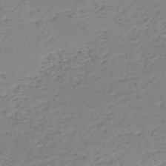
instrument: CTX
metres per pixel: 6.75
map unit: HNb
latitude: -50.8786
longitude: -52.9325
